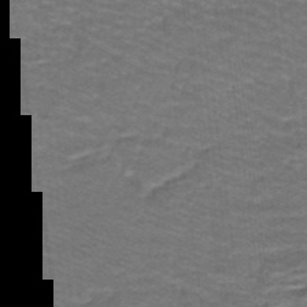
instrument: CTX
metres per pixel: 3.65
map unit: lHb
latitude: -41.0486
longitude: 55.8423
